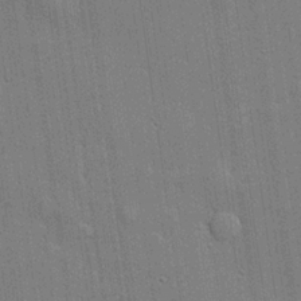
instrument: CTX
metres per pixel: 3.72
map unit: lHvf
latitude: 21.1026
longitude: 142.9163
